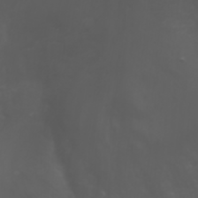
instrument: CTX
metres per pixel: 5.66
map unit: Nhu
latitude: -5.8422
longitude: -79.3860
